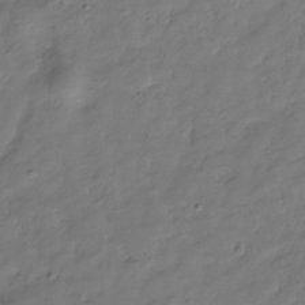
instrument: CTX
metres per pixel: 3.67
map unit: Hve
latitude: -31.6155
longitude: 90.7652
